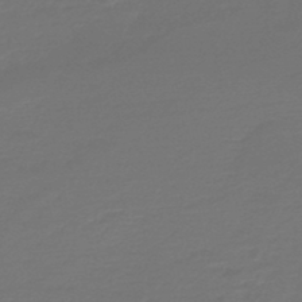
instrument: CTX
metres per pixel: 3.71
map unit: HNb
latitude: -47.0675
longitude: 53.9745
